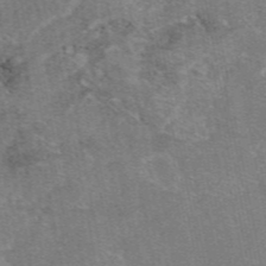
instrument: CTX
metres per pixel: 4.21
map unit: eAb
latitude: 47.2159
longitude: 103.8422
